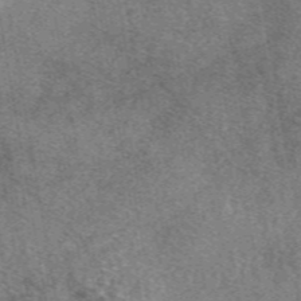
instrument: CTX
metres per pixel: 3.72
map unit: eAb
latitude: 48.3089
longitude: 109.0486
